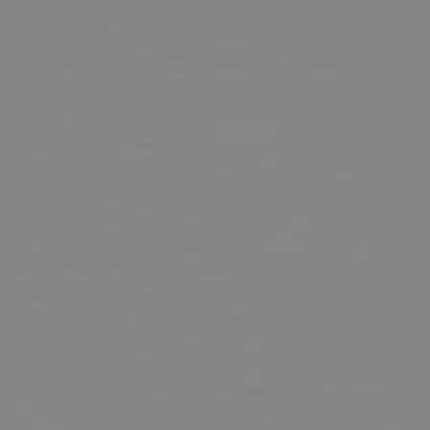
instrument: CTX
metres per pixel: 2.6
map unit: Hpe
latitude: 74.4034
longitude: -127.3104
